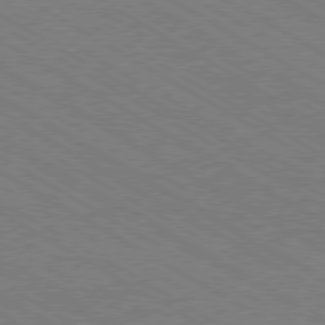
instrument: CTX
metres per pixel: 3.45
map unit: Hpe
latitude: -80.4818
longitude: 19.8800
